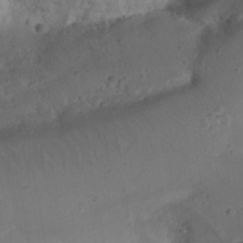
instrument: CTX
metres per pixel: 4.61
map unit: Nhu
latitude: 21.9339
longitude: -72.6302
